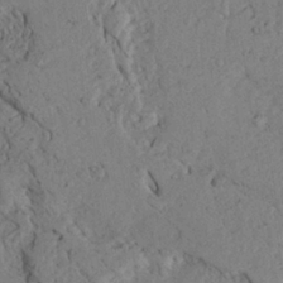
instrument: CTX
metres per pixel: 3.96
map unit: Ave
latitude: 23.5371
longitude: -132.7246
